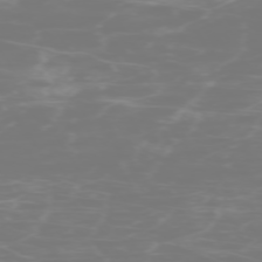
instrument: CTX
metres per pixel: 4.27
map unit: Hpe
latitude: -73.7666
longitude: 4.8597
